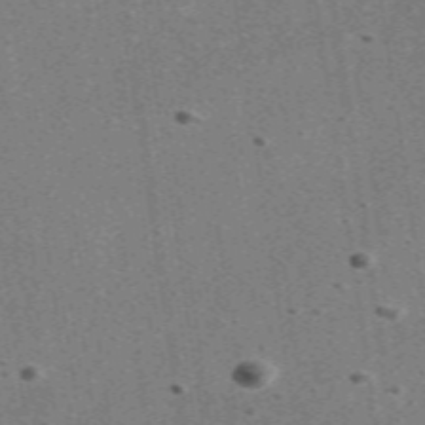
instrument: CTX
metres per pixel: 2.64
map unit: eAb
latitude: 48.1200
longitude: 115.5966
